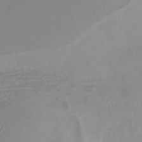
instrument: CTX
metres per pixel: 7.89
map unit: lHb
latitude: -42.7274
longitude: 77.7478
